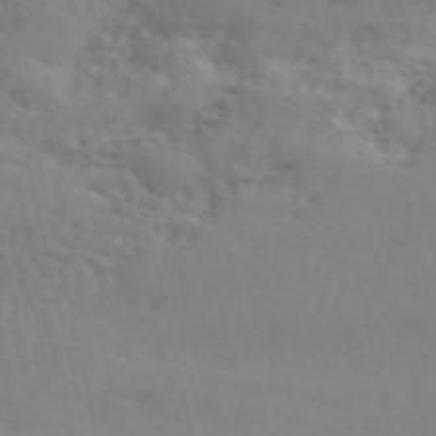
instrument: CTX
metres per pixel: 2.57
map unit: ANa
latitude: 50.2900
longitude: -81.6505
